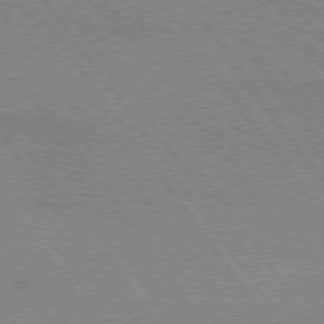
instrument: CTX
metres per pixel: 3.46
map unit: lApd
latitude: 74.8380
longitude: -80.6679
